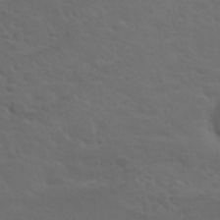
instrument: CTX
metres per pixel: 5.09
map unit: Nhu
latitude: 29.8016
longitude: -50.7246
